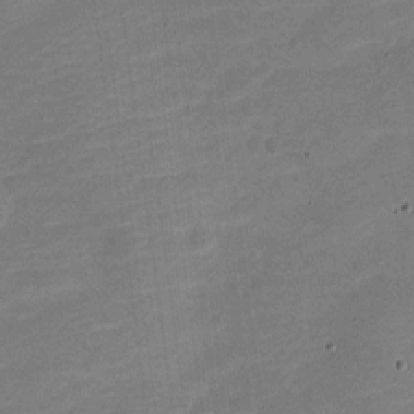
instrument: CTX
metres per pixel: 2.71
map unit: Nve
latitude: -21.9178
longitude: 104.7085
